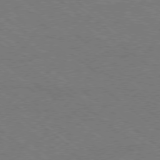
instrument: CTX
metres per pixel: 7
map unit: Ap
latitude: -79.0864
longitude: -64.9892
